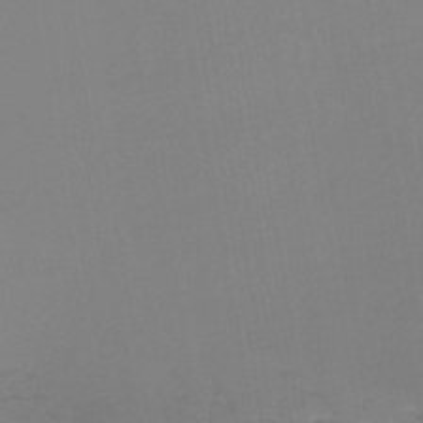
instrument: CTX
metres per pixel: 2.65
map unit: lHb
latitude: -42.6329
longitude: 59.5966
